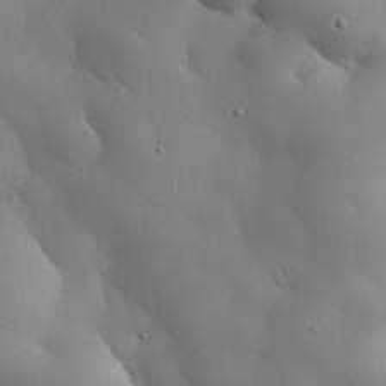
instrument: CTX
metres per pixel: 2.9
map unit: eHh
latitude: 29.8772
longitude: -81.8583
